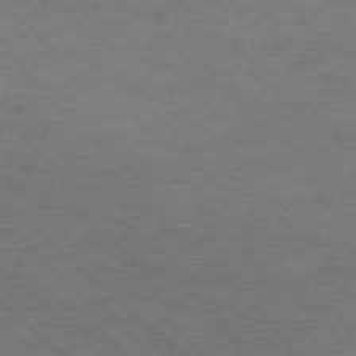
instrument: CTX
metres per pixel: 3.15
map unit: Hpe
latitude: -78.3117
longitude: 16.8786
